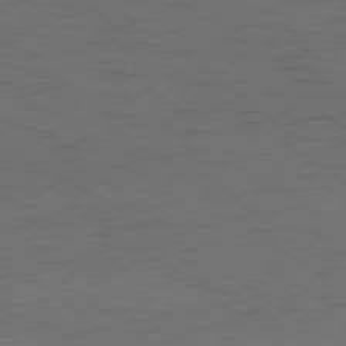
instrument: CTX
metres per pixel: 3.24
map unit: Ap
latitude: -79.2754
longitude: -58.9703
